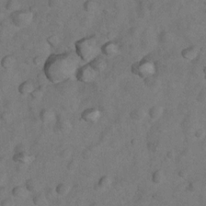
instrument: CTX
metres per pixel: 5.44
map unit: Nhu
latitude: 9.4427
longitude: -23.3671
